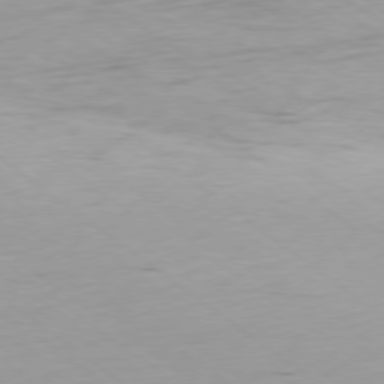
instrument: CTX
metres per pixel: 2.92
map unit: Ap
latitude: -78.7841
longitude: -72.9514
